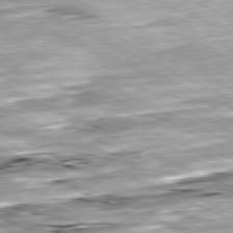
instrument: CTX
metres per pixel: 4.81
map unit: Ap
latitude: -81.3510
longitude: -88.0633
